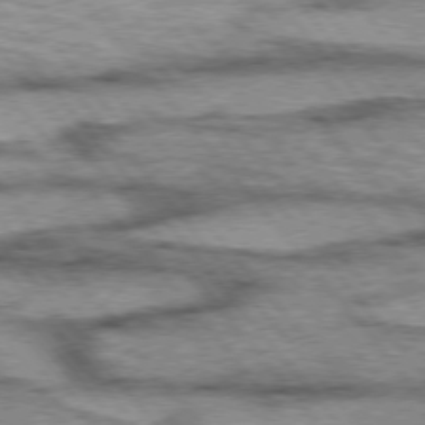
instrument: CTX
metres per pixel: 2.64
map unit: lApd
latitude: 75.3860
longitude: -49.3860
